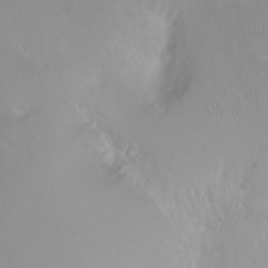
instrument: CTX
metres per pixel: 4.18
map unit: Ht
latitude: -1.8045
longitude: -61.1970
